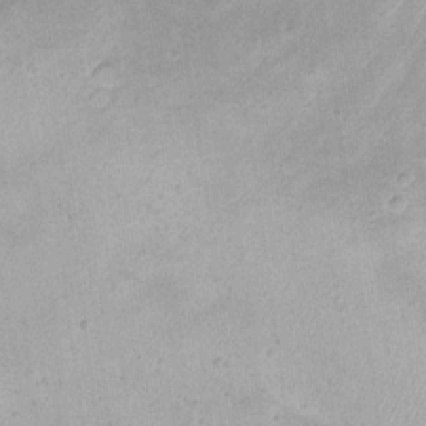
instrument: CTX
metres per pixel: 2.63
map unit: eHh
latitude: 20.5357
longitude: -64.6868
